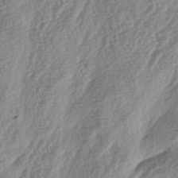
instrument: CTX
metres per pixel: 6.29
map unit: lAa
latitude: -5.0675
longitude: -129.8961
